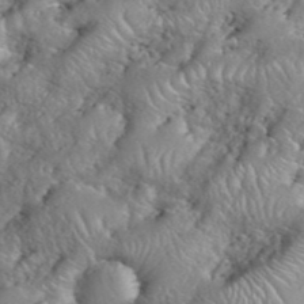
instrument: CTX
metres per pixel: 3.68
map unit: eHh
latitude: 40.3278
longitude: -56.6868
